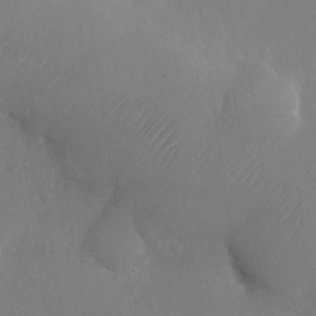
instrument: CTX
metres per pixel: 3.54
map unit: Nhu
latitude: -24.7841
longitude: -70.4034
